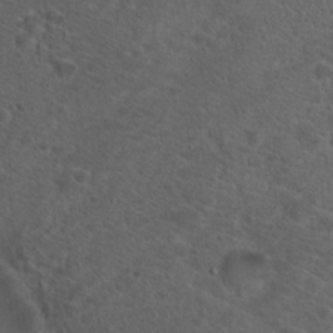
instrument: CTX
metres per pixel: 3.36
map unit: Hto
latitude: 19.8394
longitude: -39.4237
